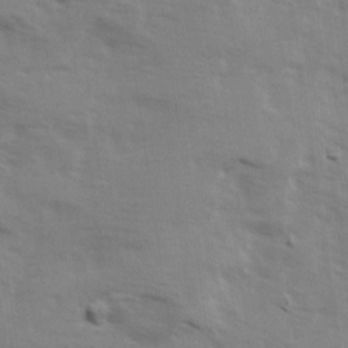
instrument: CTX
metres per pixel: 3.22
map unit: Ave
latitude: 13.5560
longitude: -103.1214
